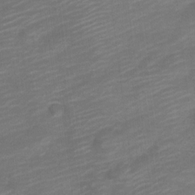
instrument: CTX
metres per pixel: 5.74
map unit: Nve
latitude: -18.1228
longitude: 109.2376
